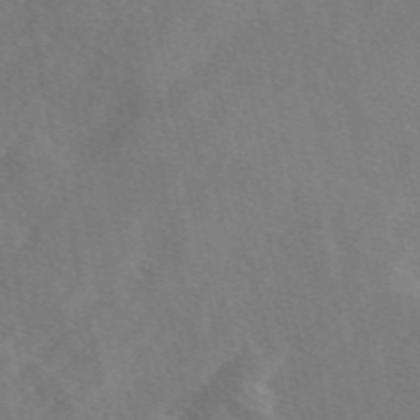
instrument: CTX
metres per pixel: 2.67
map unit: eAb
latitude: 49.5749
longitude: 119.4643
